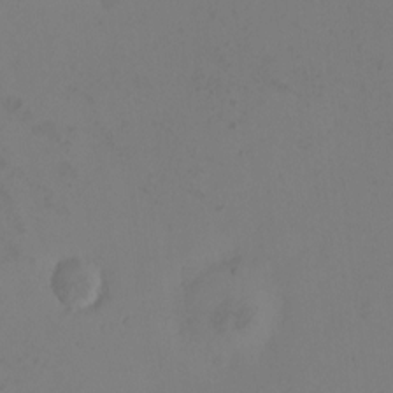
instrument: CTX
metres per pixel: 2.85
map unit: eHh
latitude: -3.1998
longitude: -74.4979
